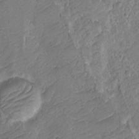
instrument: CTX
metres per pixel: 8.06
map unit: Ht
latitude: 0.9513
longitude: -34.7813
